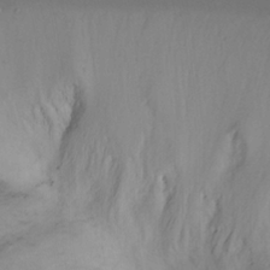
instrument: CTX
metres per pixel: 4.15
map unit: Nhu
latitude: -6.7463
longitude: -66.6679
